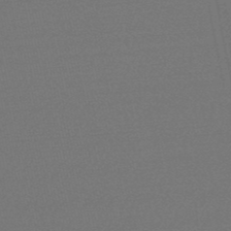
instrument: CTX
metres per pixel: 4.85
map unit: eHb
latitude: -49.7289
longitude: 67.3321
